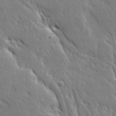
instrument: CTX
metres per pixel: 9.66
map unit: Ave
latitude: 20.6113
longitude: -136.1956
